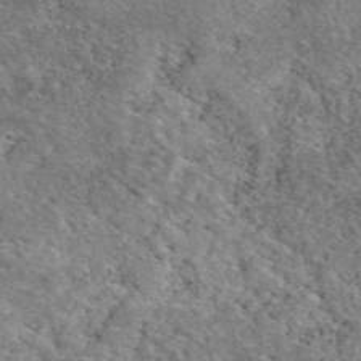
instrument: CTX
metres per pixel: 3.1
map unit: eAb
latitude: 49.4804
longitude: 113.9745
